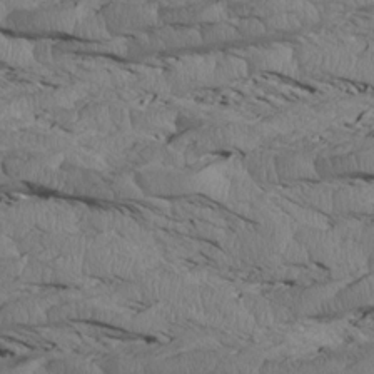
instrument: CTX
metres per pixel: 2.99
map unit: Htu
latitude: 3.9339
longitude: 151.5777
